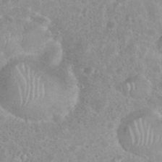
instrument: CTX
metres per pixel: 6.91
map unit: eHh
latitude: 35.7071
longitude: -61.6694
